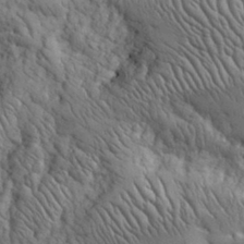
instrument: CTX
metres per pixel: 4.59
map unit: eHh
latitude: 32.1578
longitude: -68.2712
